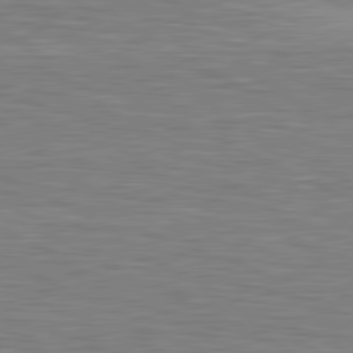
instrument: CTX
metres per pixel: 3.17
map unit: lApd
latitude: 80.9703
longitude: 172.0850
